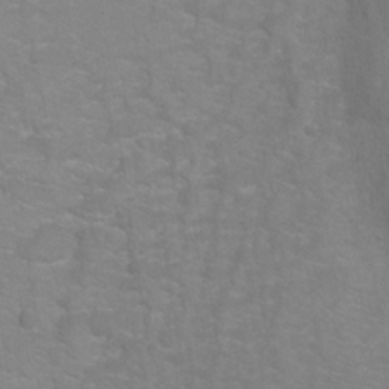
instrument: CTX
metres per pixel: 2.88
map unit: Ht
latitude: 1.5749
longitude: -32.7813
